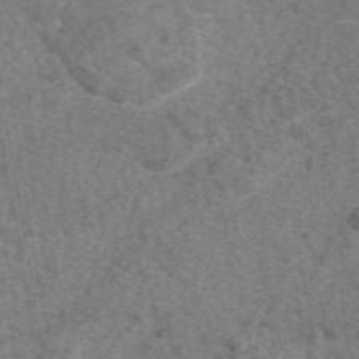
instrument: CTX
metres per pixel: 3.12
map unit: eAb
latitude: 48.4412
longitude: 110.8219
